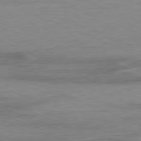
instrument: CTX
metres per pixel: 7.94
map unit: Ap
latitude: -81.8234
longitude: -83.3670
